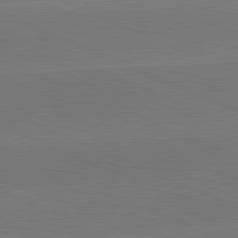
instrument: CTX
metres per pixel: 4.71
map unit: lApd
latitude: 81.9150
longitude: -155.2915
